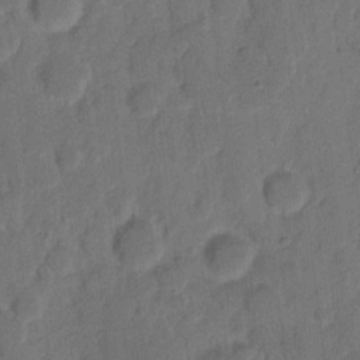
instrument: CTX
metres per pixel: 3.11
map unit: eHh
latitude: 8.9703
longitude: -65.1781
